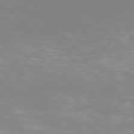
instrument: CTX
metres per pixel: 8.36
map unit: Hpe
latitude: 76.6112
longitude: -134.1955
